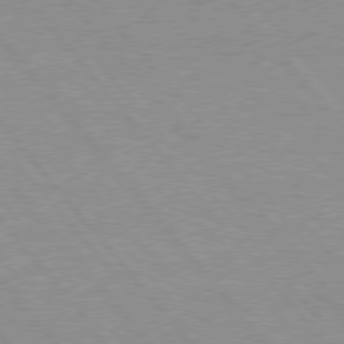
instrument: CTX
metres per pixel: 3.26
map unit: Hpe
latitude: 76.2144
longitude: -156.9513
